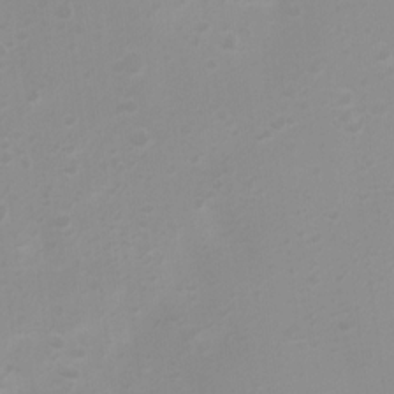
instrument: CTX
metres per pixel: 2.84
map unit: Ht
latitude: 3.5938
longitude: -22.9514
